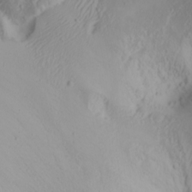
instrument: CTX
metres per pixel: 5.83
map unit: Nhu
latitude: -4.5951
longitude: -87.6883
